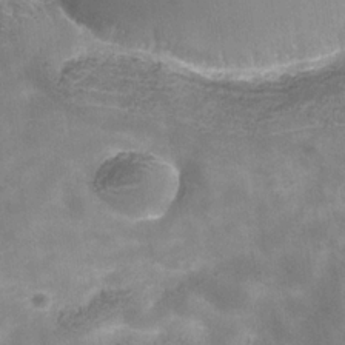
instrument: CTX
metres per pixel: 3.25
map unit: Hve
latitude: -31.1809
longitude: 93.8233
